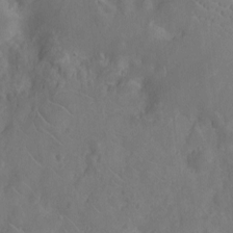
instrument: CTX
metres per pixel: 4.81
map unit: Nhu
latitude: -10.3873
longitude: -21.5371
